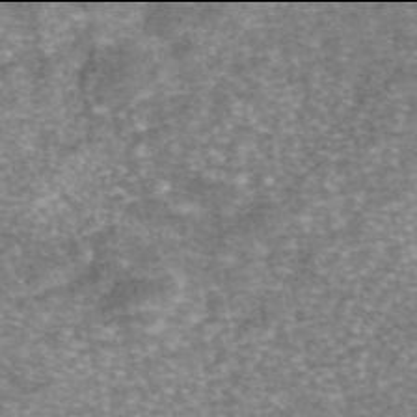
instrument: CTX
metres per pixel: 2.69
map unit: eAb
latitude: 45.9906
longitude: 103.9556
